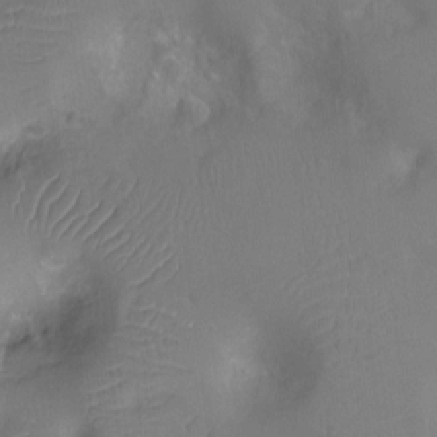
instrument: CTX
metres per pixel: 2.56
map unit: Nhu
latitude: -11.1809
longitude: -21.6694
